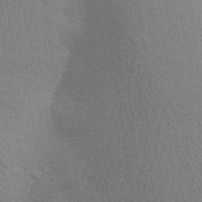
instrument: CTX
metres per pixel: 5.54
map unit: Aa
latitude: 22.6679
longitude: -145.0458
